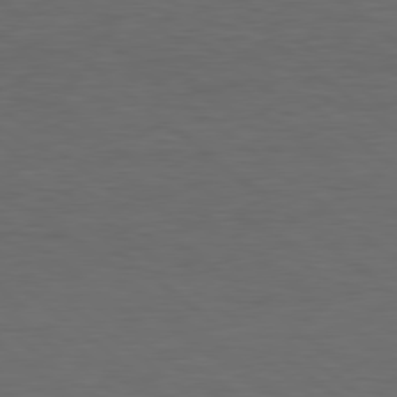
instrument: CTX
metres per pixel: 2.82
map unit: Hpe
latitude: 78.8380
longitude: -162.3657
